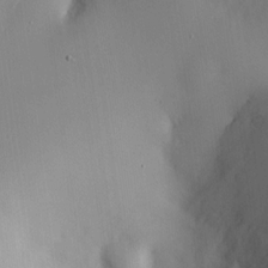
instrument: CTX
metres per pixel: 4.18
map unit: HNhu
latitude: 4.3845
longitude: -5.5182
